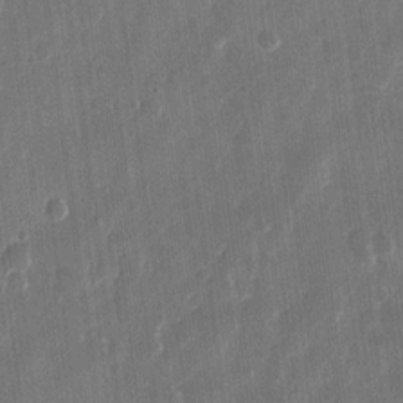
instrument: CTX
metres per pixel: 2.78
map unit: eHh
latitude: 11.7828
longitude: -70.2333
